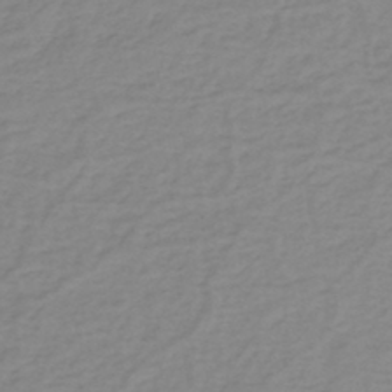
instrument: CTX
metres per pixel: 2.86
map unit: eHh
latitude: -44.8408
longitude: -29.6316
